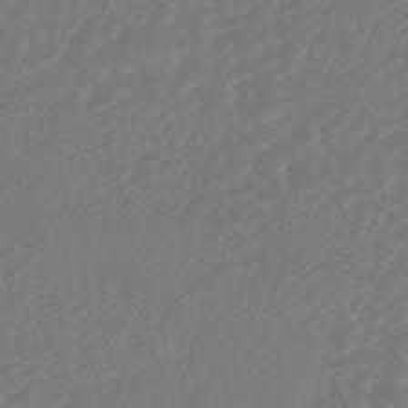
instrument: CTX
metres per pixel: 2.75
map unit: HNhu
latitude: -45.8989
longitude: 104.0661
